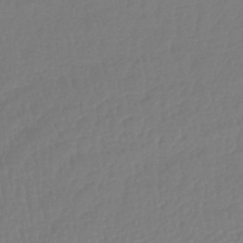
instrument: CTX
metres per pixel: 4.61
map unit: lHb
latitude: -42.4440
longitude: 77.2565
